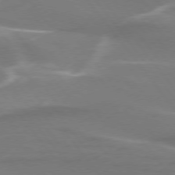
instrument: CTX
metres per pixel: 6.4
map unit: lApd
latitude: 74.9703
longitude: -62.9703
